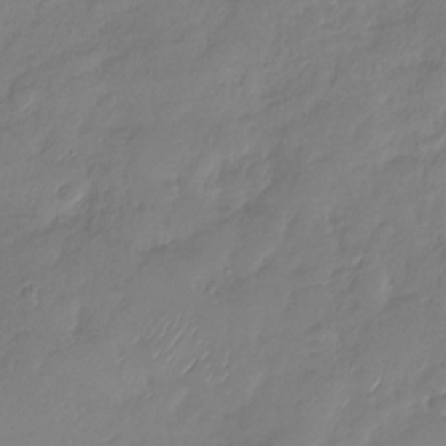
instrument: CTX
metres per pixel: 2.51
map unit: Nhu
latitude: -28.5196
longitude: -62.0255
